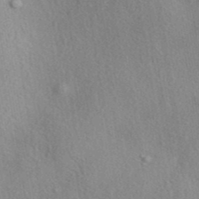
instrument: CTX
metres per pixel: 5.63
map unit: eAb
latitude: 39.3859
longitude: 112.4629
